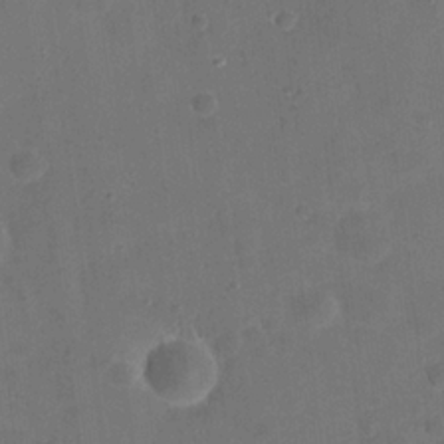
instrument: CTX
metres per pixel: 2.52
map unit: eHh
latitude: 22.0255
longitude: -63.2726
